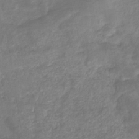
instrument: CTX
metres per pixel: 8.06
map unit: eHb
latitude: -33.3132
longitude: 72.3117
